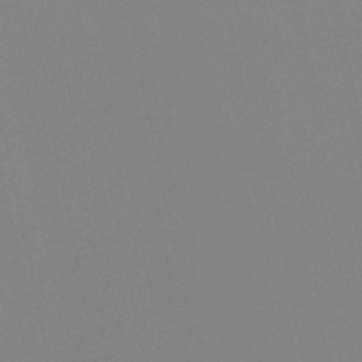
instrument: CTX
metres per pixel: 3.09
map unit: eHb
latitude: -50.5385
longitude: 76.0661
